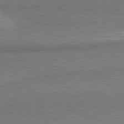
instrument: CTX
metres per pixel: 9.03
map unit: lApd
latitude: 81.0080
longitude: 164.2173
